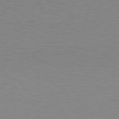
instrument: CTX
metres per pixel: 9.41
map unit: Hpe
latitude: 78.4034
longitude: -122.2145
